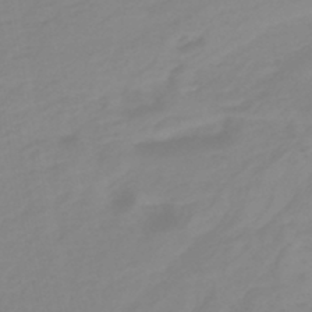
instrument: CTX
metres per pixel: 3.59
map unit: HNb
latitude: -45.1431
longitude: 54.9164
